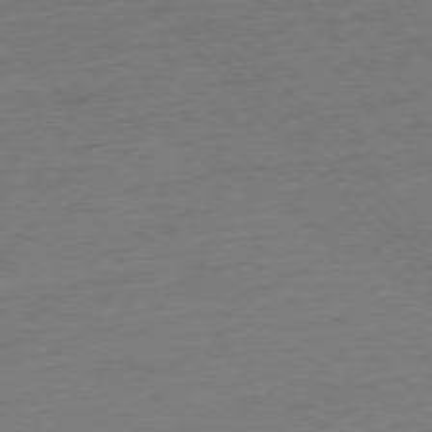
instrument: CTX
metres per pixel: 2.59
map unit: Hpe
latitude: -77.4643
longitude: -14.6302
